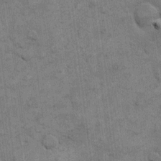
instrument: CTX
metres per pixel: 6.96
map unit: eHh
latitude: 11.5182
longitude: -65.2159
